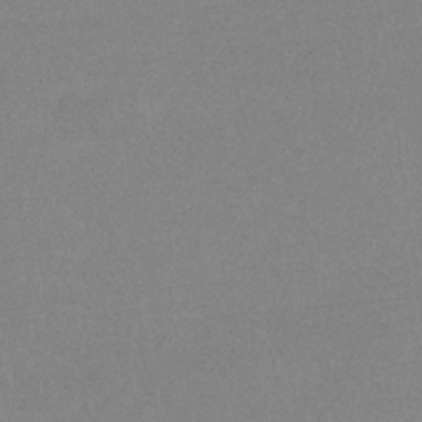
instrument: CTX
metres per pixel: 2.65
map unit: eHb
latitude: -33.0487
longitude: 68.1416
